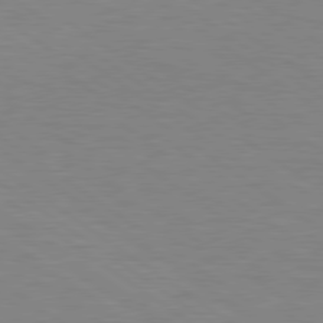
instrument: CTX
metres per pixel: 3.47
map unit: Hpe
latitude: 79.0081
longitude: -122.7246
